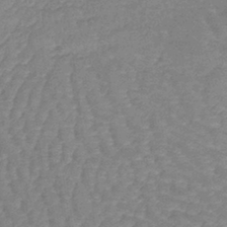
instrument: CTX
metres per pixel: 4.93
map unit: lHb
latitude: -40.9919
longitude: 66.3873
